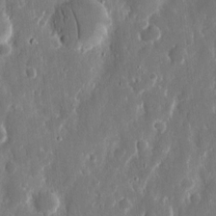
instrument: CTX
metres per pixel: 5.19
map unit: eHh
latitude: 12.9703
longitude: -72.4034
